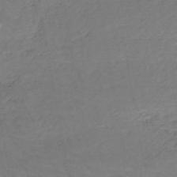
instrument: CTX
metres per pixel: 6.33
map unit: HNb
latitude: -50.1984
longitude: -53.0270
